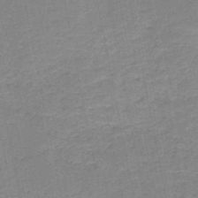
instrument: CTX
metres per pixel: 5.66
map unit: HNb
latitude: -50.6140
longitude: -40.6301
